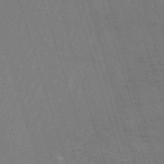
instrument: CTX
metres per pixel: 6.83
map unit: HNb
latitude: -53.5210
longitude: -42.8947
